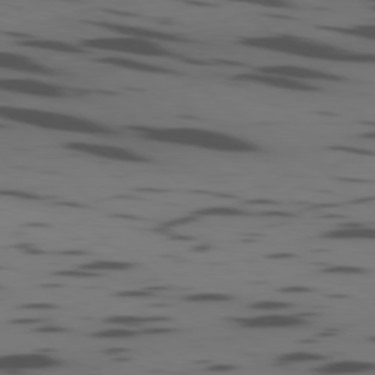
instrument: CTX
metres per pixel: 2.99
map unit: Ap
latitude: -79.4643
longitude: -63.0648
